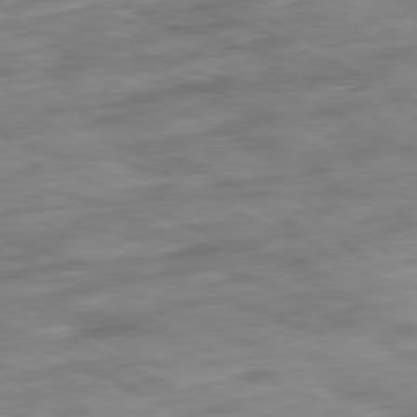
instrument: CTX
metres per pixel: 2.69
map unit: Ap
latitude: -81.2754
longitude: -82.9324
